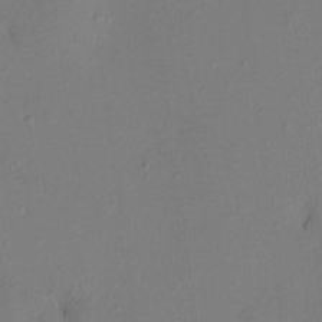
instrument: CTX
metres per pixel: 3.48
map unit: HNhu
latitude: 7.1781
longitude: -0.1577
